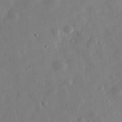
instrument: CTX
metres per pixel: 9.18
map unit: eHh
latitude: 31.0459
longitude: -75.7261
